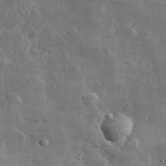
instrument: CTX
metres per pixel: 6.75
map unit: lHvf
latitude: 32.7246
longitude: -90.5924
